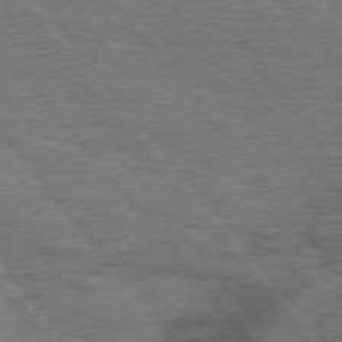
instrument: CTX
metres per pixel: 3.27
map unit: Hpe
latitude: 74.9325
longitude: -150.3278
